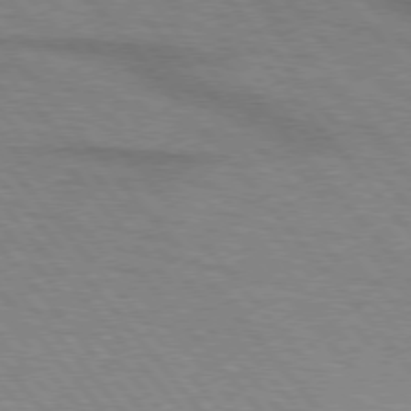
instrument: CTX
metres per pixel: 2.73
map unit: lApd
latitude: 76.0444
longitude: -83.7638
